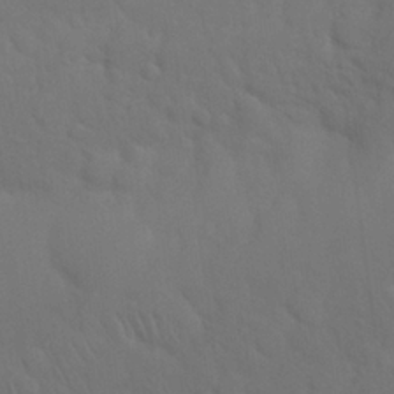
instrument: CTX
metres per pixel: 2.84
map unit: Nhu
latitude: 26.1578
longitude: -70.1389
